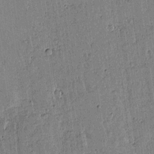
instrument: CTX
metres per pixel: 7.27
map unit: lAvf
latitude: 15.0270
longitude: -125.2725
